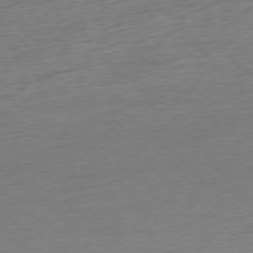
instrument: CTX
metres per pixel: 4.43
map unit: Ap
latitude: -77.0109
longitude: -98.0444
